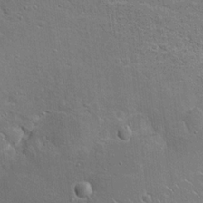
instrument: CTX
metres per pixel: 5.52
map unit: Hto
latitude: 19.8394
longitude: -49.3482
